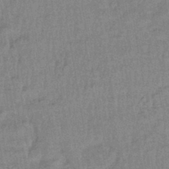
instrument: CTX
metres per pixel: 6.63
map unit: eHb
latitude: -42.3495
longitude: 82.3306
